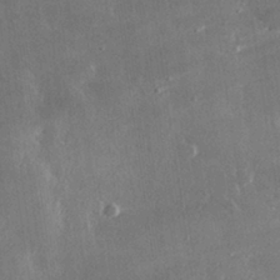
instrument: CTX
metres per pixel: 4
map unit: lHvf
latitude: 30.5924
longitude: -93.3481
